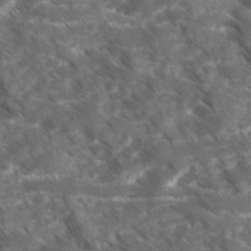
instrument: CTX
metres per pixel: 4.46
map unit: Ave
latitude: 17.0647
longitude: -131.3293
